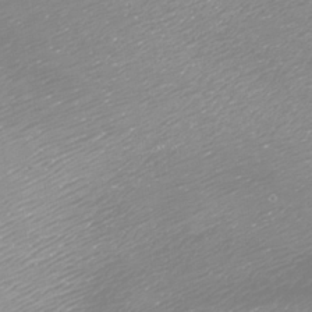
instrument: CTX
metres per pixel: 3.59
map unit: Nhu
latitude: -7.2565
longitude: -91.8583
